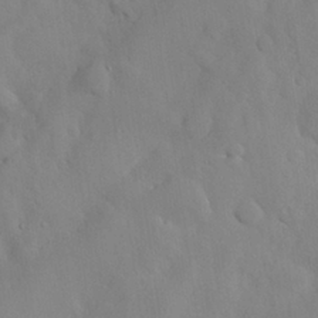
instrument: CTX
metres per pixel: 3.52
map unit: Nhu
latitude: 26.5924
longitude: -72.3846
